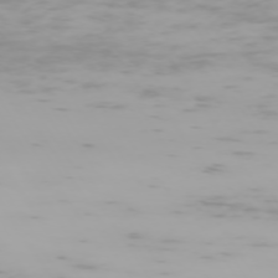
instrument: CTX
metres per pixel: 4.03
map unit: Hpe
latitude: -74.1417
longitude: 5.2187
